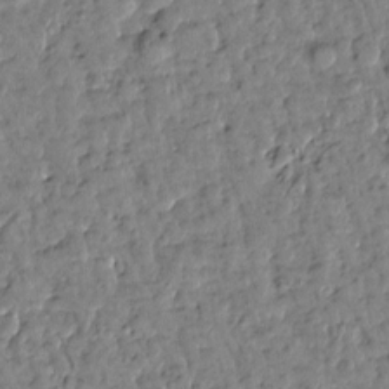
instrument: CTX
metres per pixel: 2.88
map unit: Htu
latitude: -0.0283
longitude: -179.2537
